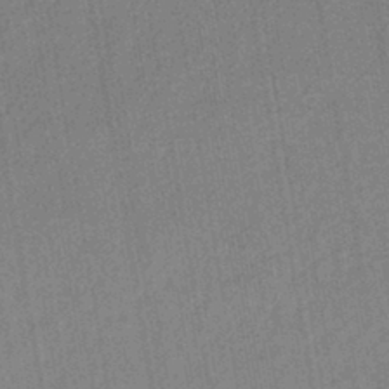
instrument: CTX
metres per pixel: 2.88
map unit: lHb
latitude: -41.4643
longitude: 62.7652
